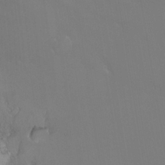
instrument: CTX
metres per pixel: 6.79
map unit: Nhu
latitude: -14.6897
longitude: -54.4223
